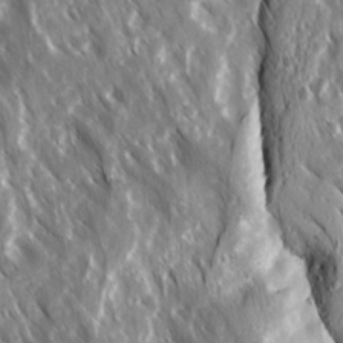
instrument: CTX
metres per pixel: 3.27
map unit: Ave
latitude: 15.3482
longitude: -132.4412
